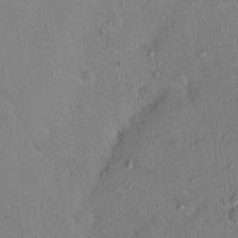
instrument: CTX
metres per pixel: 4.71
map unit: Nhu
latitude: 13.4049
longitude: -27.7450
